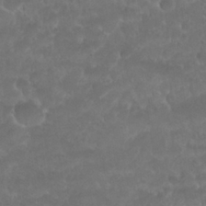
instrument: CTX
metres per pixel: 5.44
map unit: Nhu
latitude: 26.8380
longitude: -52.8569
